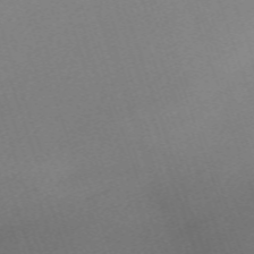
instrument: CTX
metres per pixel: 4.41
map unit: eHh
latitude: -63.7477
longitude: 50.6707
